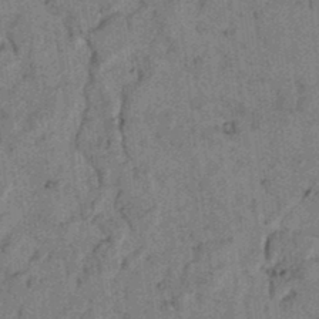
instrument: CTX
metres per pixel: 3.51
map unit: lAvf
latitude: 5.2537
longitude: 158.6518
